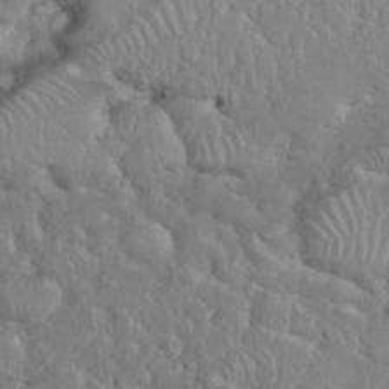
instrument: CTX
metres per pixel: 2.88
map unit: eHh
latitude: 37.1970
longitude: -61.2348
